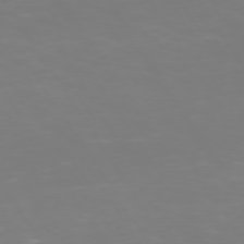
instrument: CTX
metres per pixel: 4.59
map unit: Hpe
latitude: 73.2159
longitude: -127.1781
